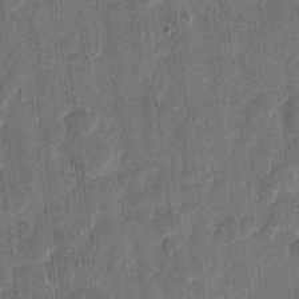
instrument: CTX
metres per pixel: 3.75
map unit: eHh
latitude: 11.9528
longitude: -66.2522
